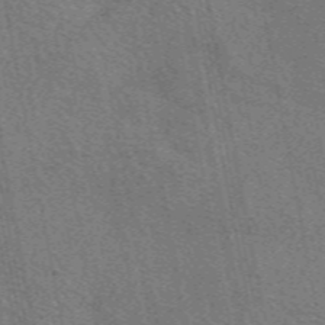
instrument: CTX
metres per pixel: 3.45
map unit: eAb
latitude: 50.9702
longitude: 108.8219
